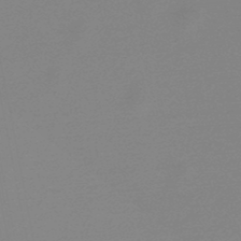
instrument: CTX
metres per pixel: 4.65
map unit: lHb
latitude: -48.7463
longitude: 72.3306
